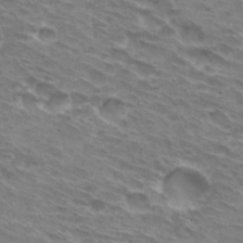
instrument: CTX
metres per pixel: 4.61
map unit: Hto
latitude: 30.8380
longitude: -44.6301
